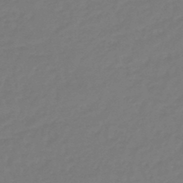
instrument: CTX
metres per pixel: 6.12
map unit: eHb
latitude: -46.4440
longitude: 81.5399
